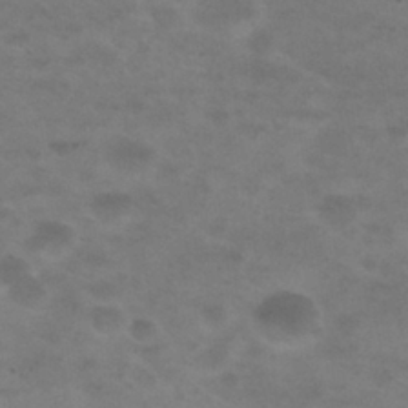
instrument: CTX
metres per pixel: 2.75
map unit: Nhu
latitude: 29.1781
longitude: -47.5938
